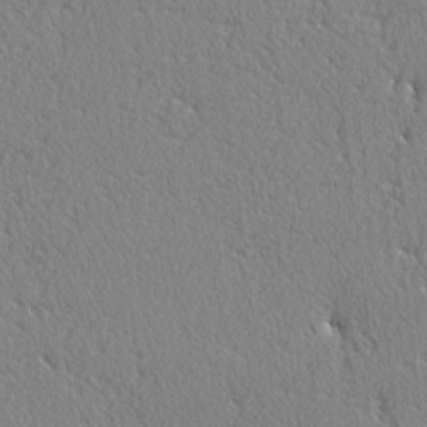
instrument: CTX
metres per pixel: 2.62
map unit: lAvf
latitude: -3.1809
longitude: -108.6112
